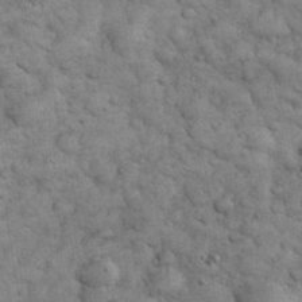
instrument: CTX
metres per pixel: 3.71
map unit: eHh
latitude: 32.6490
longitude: -68.1011
